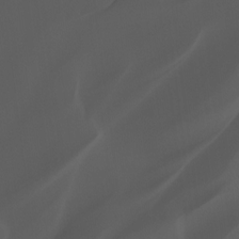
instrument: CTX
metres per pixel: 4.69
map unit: Ht
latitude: -0.7841
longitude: -45.7827
